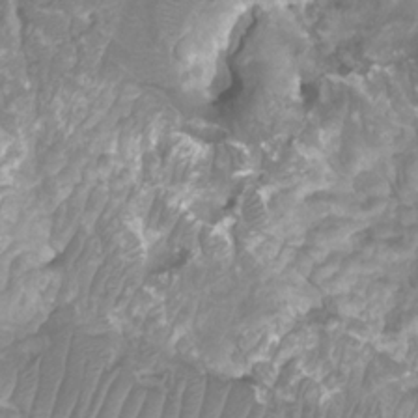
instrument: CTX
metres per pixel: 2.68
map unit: Htu
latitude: 3.8961
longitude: -21.2159
